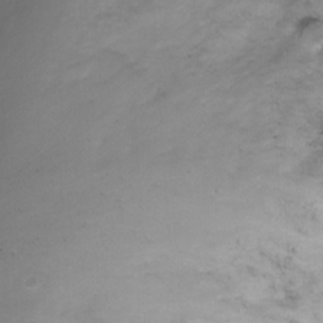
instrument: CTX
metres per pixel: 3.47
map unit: Ht
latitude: -3.7099
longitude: -28.9325
